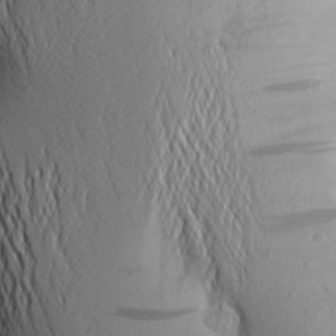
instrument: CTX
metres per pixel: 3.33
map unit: Aa
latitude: 25.6882
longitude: -149.2726
